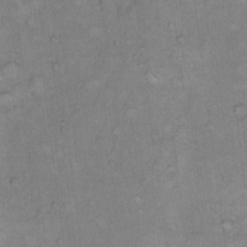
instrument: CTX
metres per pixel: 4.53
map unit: Hto
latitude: 10.6113
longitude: -60.3845
